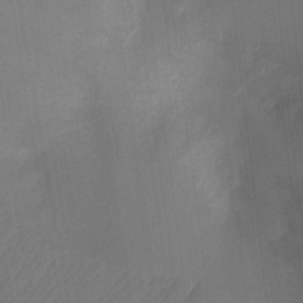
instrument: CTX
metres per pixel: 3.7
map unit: Ht
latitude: -4.2172
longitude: -27.2537
